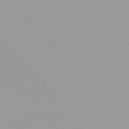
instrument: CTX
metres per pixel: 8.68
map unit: Hpe
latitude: 75.7072
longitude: -128.4034
